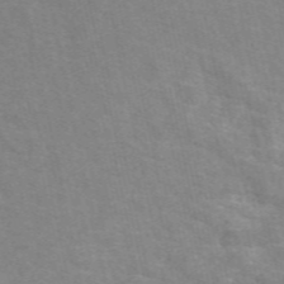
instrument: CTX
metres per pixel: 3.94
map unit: eAb
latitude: 50.6301
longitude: 111.3320
